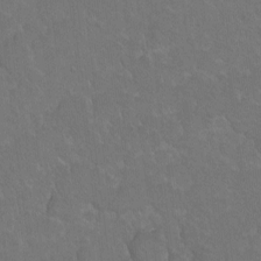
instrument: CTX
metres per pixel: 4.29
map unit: Hto
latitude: 3.7827
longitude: -32.2523
